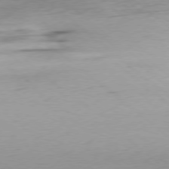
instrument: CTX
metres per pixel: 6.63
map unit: Ap
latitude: -78.7652
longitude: -70.9325
